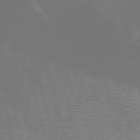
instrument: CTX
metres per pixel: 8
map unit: Htu
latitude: -5.5021
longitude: -73.0648
